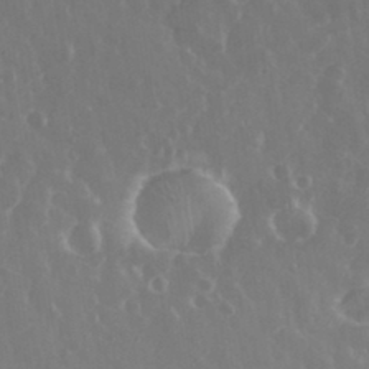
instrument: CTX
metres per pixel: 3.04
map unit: eHh
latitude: 33.5938
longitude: -59.0081
